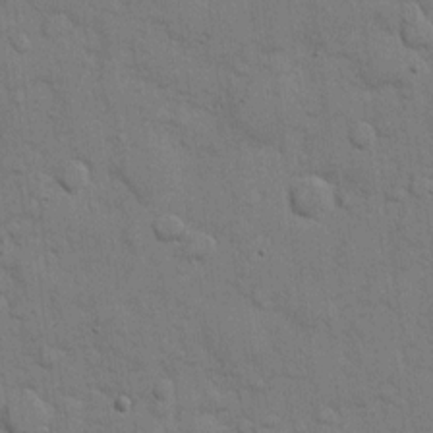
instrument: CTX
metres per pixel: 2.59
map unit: eHh
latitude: 10.7624
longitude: -67.1970
